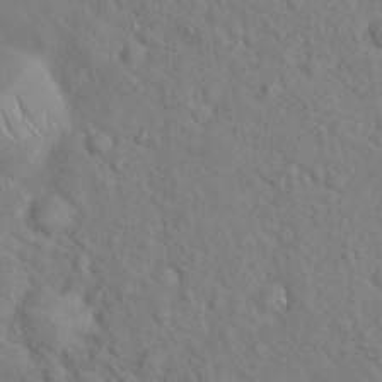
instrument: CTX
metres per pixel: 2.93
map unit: Hto
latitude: 17.1781
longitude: -52.4412
